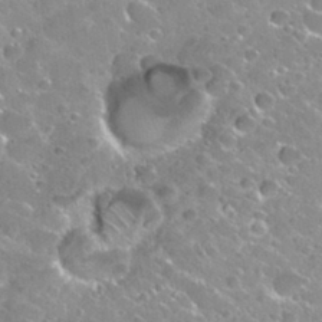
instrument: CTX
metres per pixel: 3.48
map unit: Nhu
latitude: 30.9703
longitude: -53.2726
